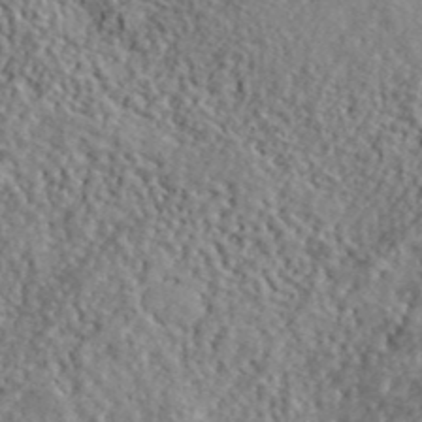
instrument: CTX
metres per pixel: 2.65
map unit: ANa
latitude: 40.8002
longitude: -86.1955
